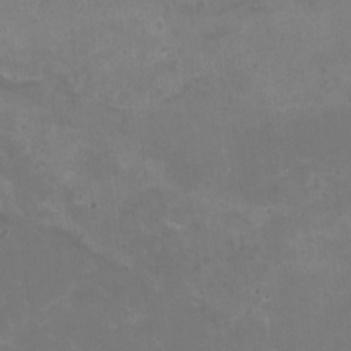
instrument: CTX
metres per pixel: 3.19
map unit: HNhu
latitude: -1.3699
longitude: -3.7260
